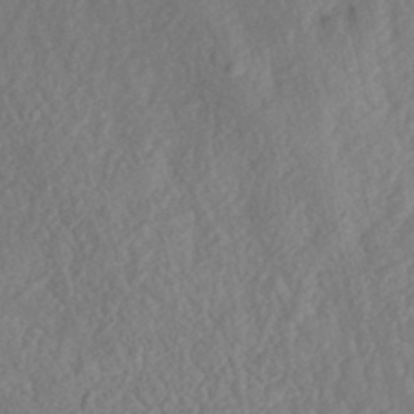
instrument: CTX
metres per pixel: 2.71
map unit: Nhe
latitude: -40.9164
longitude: -109.9150
